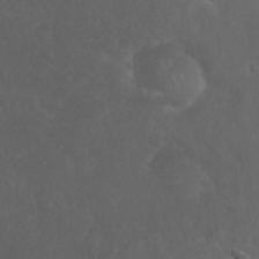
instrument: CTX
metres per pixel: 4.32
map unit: Nhu
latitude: 27.1592
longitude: -65.1403
